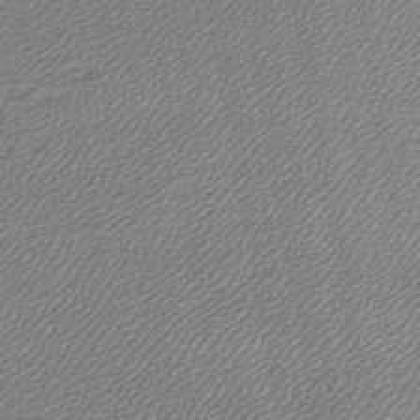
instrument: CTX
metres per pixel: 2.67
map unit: lHb
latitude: -44.5763
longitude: 61.8989
